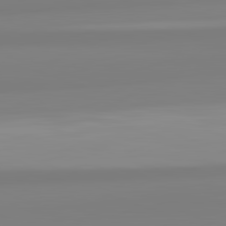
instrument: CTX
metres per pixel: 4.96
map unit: lApd
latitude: 82.5167
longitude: 174.3873
